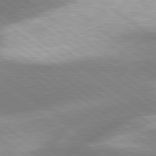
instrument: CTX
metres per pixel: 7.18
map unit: lApd
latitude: 80.0633
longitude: -119.4426
